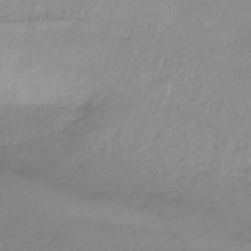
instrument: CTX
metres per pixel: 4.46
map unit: HNhu
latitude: -44.3117
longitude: 95.1809
